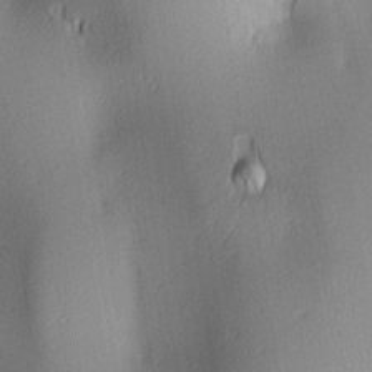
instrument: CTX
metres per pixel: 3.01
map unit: lAa
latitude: 2.4412
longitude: -116.4790
